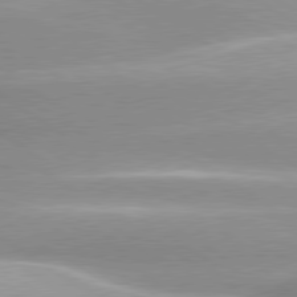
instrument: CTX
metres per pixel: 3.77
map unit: lApd
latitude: 80.1200
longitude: -136.8191
